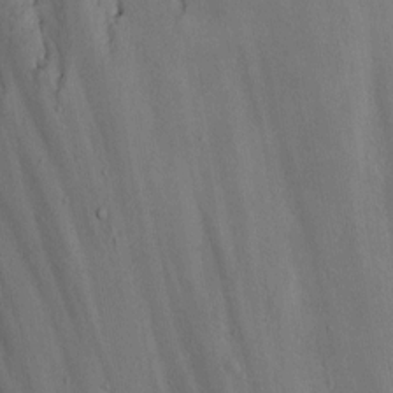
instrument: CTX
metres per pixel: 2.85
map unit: Hve
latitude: 13.7639
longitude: -90.7813
